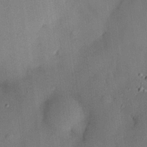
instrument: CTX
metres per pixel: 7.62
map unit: HNhu
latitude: 14.5357
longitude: 11.1431
